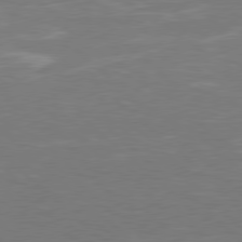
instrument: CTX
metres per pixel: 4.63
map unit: Hpe
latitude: 78.2334
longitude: -124.8946
